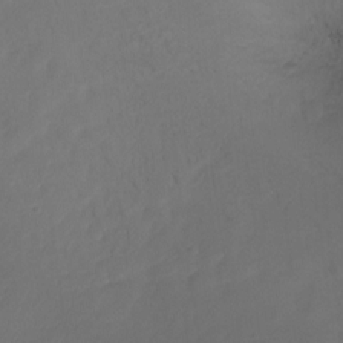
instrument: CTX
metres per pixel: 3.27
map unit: Nhu
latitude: -17.5211
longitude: -48.1767
